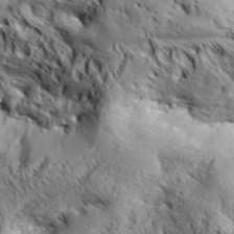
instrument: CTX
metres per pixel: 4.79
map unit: Aa
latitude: 33.8016
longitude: -136.9703
